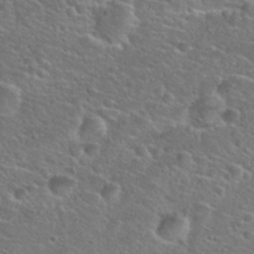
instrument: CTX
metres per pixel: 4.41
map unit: Hto
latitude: 25.0269
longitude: -50.1200
